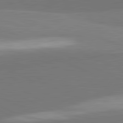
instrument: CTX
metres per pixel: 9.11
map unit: lApd
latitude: 82.1388
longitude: 151.8989
